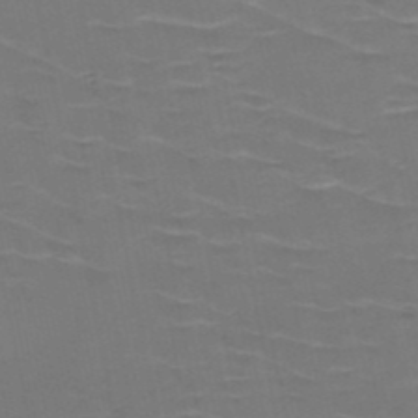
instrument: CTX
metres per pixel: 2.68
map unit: HNb
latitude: -50.5763
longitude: -47.0648
